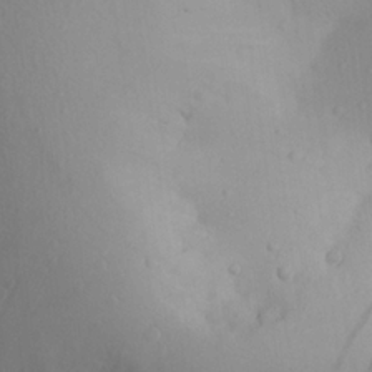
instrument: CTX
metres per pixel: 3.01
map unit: Aa
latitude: 22.5924
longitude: -145.6883
